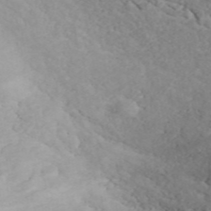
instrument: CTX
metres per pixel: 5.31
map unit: ANa
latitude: 45.1781
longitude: 37.3509
